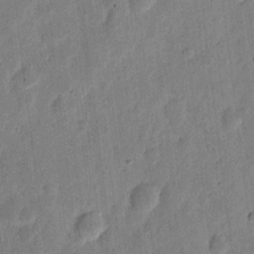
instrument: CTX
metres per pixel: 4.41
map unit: eHh
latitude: 6.8569
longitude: -71.4237
